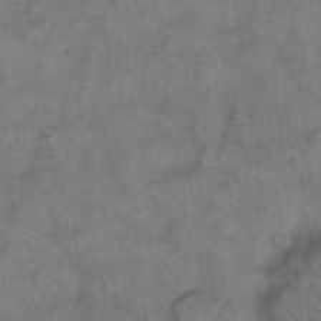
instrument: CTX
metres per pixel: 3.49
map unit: eHh
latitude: 13.7072
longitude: -64.8758
